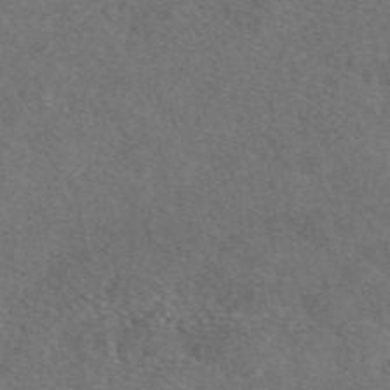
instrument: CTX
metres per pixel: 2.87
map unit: eAb
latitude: 48.2711
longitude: 107.8423
